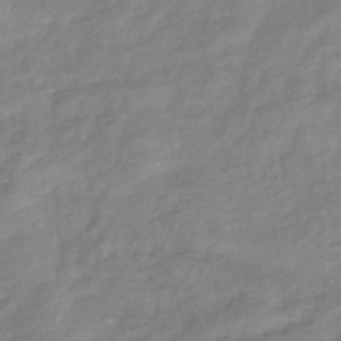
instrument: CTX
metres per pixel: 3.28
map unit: eHb
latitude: -40.6896
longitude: 81.7478
